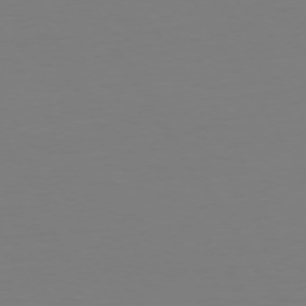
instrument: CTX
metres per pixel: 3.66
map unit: Hpe
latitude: 72.8191
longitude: -122.7246
